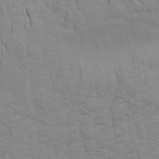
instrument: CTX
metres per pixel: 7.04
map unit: Aa
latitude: 21.6316
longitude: -141.9150
